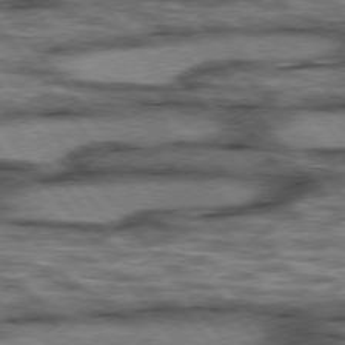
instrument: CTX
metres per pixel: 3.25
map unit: lApd
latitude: 75.8017
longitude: -48.5546
